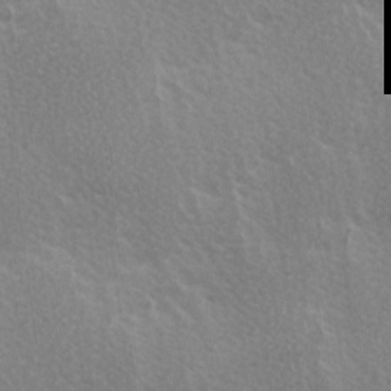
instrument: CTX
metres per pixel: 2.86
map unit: Ave
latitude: 0.3089
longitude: -114.7813
